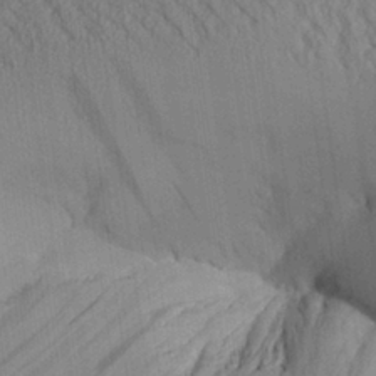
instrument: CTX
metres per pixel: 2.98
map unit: Aa
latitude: 26.5357
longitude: -134.3467
